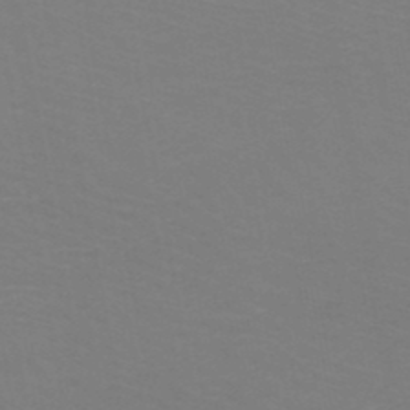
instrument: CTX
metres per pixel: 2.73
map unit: HNb
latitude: -48.6330
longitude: -46.3468
